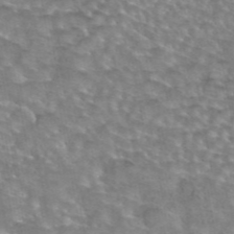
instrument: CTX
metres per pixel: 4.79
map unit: eAb
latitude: 44.9891
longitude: 104.0472
